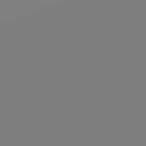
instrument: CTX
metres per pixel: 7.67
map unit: Hpe
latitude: 74.1200
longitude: -126.9136
